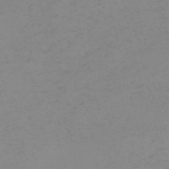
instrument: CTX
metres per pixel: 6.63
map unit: HNb
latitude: -56.3306
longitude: -43.5938
